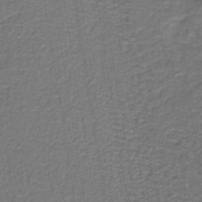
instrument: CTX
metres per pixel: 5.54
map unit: lHb
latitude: -39.9556
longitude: 61.8422
